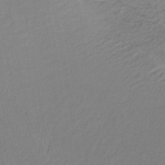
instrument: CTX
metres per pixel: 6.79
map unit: lHb
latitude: -41.6344
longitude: 59.4454
